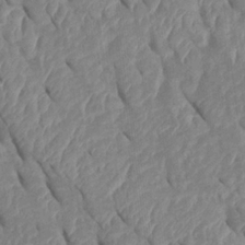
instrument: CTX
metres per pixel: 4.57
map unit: Htu
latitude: 1.8016
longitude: 147.4454
